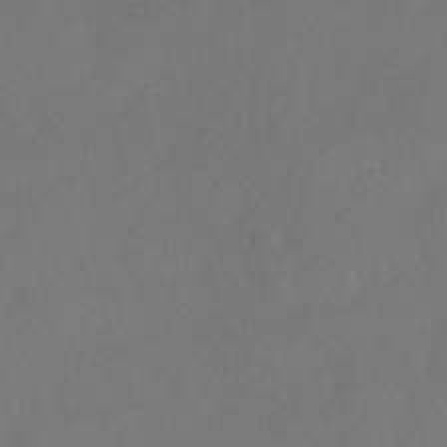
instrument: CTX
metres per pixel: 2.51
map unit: HNhu
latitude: -41.2943
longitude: 97.4077
